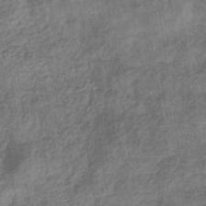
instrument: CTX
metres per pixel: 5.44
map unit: eHb
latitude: -34.1417
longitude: 77.6722
